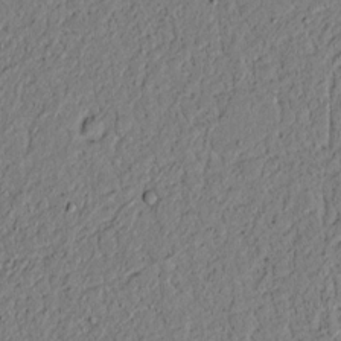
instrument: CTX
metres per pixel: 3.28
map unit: lAvf
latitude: 5.7450
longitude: 167.8422
